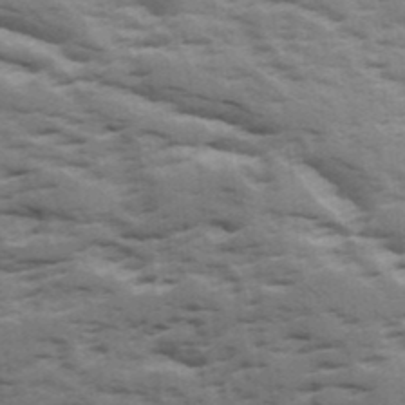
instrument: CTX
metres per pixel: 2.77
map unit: Ave
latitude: 18.5168
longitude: -129.6694
